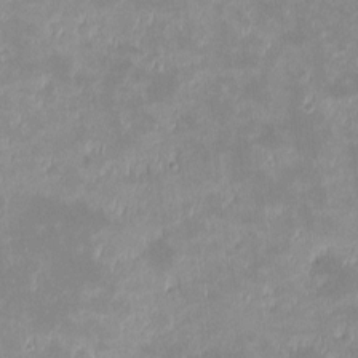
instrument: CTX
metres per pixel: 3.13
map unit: eHh
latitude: -1.2187
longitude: -84.6302
